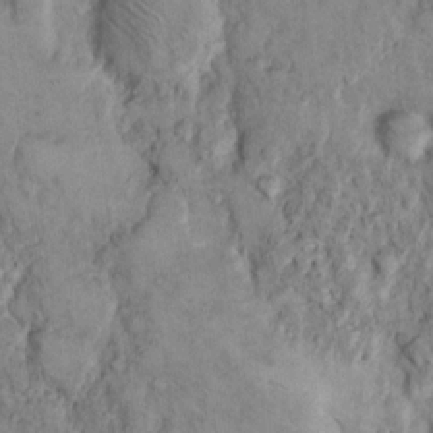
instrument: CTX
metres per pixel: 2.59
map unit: Hto
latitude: 10.8947
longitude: -60.1955
